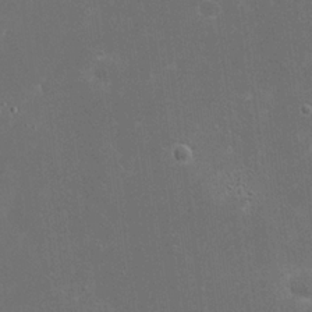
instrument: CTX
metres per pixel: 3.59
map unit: eHh
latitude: 20.7624
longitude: -68.5546
